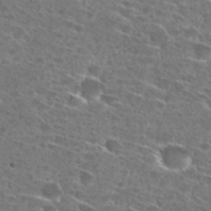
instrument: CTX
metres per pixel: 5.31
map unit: Hto
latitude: 27.9717
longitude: -46.2901
